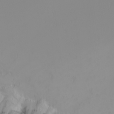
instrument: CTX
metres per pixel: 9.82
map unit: Nhu
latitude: -4.0850
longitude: -89.5183
